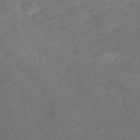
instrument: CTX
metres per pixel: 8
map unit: ANa
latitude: 36.4601
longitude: 13.6344
